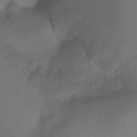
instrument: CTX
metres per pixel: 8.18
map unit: Ht
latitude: 0.2144
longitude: -46.3468
